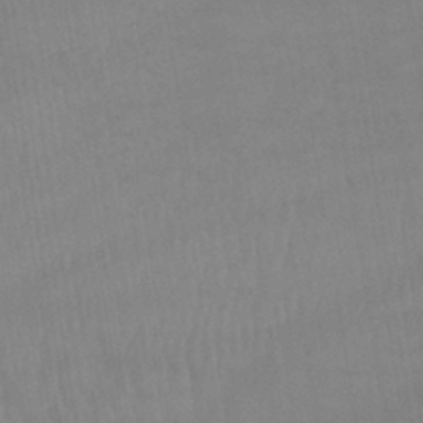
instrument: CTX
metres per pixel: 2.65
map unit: lHb
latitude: -40.3684
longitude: 66.3873
